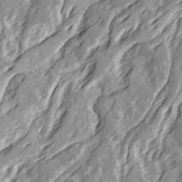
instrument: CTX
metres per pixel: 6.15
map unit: Ave
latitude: 22.3278
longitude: -132.5168
